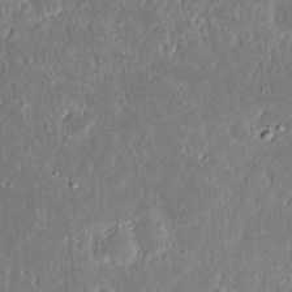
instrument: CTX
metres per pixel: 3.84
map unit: eHh
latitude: 16.8002
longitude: -72.8569
